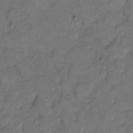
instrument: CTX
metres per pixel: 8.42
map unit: eHh
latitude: 8.7246
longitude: -64.0822
